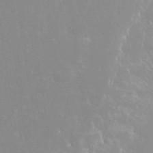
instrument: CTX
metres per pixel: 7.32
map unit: Nhu
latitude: 28.4601
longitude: -60.4412
